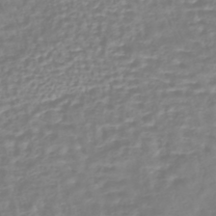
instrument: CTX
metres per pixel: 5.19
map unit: HNhu
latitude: -44.4440
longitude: 99.1998
